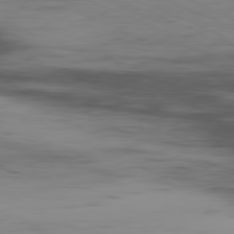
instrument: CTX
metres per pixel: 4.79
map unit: Hpe
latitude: -81.8423
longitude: 16.0661
